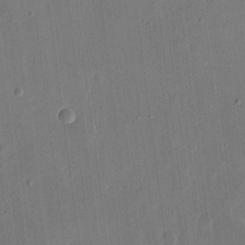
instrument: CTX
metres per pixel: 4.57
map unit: eHh
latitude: 14.9514
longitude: -69.5560
